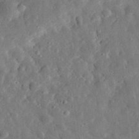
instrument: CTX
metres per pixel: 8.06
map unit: eHh
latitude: 31.5183
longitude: -77.0458
